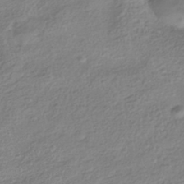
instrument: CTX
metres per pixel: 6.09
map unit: HNhu
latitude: -41.8044
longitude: 99.6911
